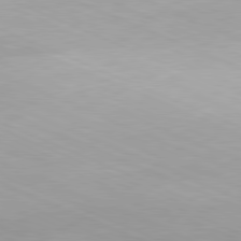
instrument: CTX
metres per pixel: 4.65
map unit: Hpe
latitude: -81.9367
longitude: 13.6911
